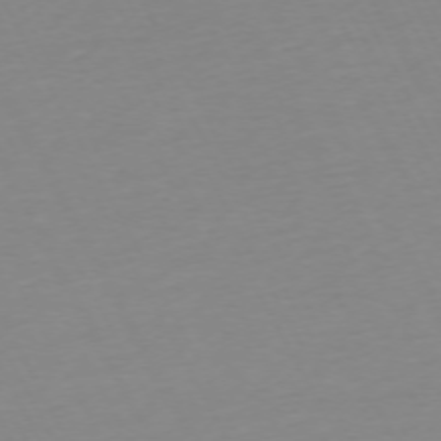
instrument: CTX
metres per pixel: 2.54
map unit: Ap
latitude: -73.4643
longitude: -69.4427
